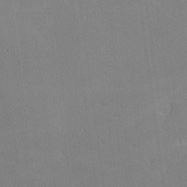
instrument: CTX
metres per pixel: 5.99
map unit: lHvf
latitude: -11.1242
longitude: -102.0633
